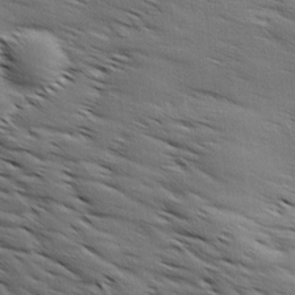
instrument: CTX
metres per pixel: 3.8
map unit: Ave
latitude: 11.8772
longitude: -106.1956
